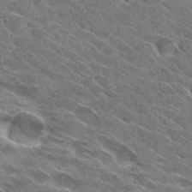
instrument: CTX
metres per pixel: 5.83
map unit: Hto
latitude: 29.3670
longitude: -43.5749
